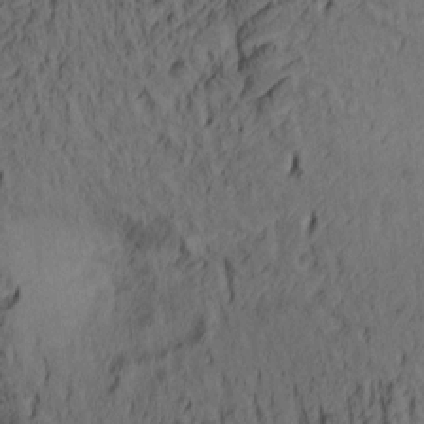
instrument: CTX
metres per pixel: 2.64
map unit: lAa
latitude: 5.2537
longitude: -115.2348
